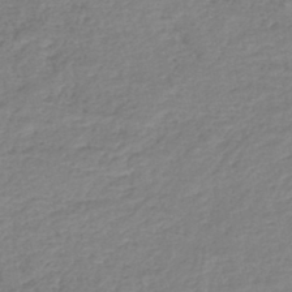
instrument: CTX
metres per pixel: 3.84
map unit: lHb
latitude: -43.3131
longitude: 68.9541
